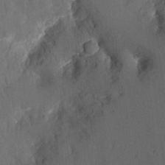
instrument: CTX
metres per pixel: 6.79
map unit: eHh
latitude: 4.5357
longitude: -69.2537
